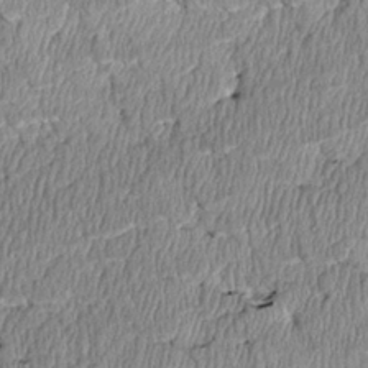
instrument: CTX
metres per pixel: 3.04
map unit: Htu
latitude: 3.3104
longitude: 150.3117
